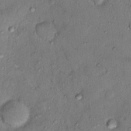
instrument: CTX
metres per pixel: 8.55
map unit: Nhu
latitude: 12.8002
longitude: -27.5182
